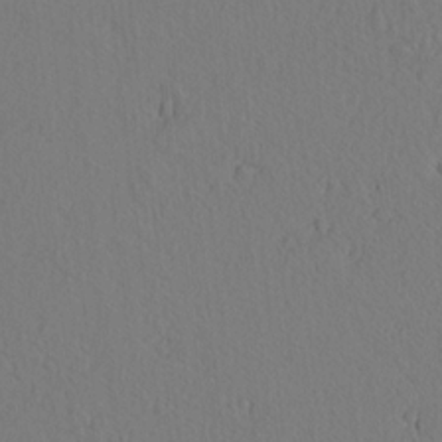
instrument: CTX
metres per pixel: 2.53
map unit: lAvf
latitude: 8.4034
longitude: 165.6911
